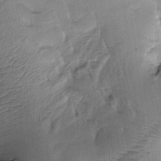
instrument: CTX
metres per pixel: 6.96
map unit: Htu
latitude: -0.5385
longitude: 171.8989
